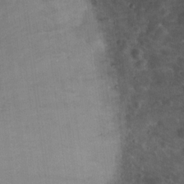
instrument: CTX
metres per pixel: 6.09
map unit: Hto
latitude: 18.7435
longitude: -32.1956
